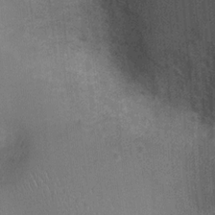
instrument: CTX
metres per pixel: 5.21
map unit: Ht
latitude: -1.1620
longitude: -15.9151
